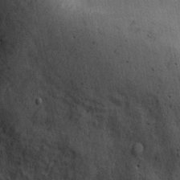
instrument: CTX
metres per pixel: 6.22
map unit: Ht
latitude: -2.6140
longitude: -13.8206
